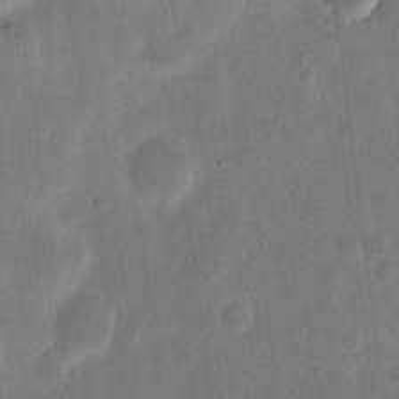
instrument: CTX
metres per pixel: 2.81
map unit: eHh
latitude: 7.3671
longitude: -71.1781
